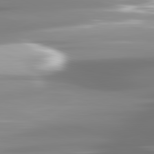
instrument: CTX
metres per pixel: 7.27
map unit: lApd
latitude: 81.7450
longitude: -139.3104
